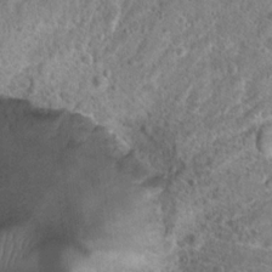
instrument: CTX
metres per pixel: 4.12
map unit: Hto
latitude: 18.3845
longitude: -41.2536
